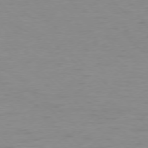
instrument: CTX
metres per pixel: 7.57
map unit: Ap
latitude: -77.8800
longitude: -70.7057
